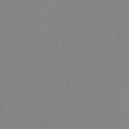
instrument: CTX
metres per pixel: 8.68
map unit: HNb
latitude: -35.0864
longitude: 56.7085
